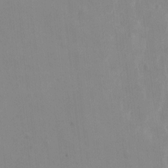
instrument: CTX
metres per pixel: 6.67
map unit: Nhe
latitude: -1.8423
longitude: -58.8002
